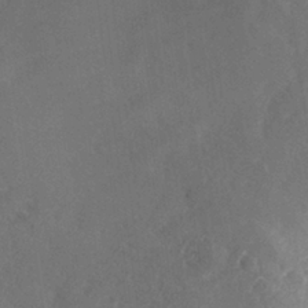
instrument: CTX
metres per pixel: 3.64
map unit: lHvf
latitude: 25.9717
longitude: 143.8422
